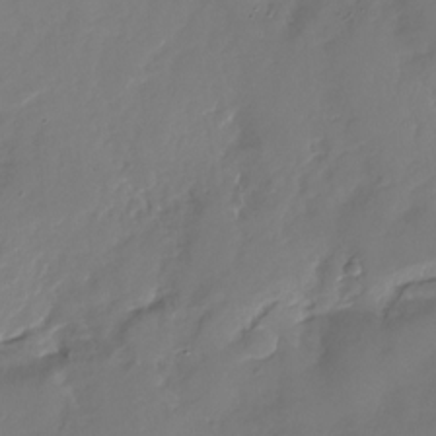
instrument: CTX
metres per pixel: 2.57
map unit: Nhu
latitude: -27.5210
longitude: -76.1200
